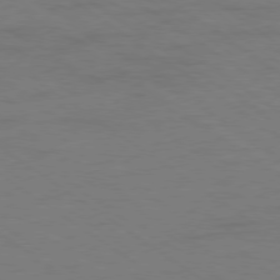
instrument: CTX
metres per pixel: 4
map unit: Ap
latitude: -79.3131
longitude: -53.4049
